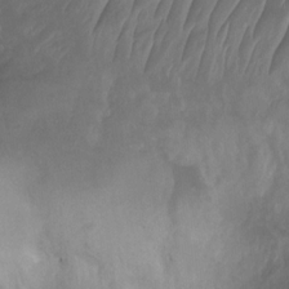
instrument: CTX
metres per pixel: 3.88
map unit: Ht
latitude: -8.4629
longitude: -39.4048
